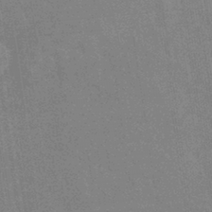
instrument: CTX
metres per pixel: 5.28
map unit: eHb
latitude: -37.2565
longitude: 76.4062
